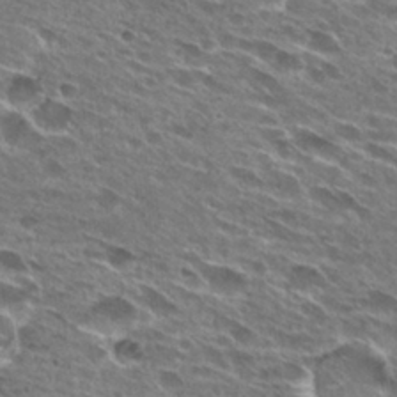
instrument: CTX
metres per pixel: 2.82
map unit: Hto
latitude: 27.9150
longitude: -43.4238
